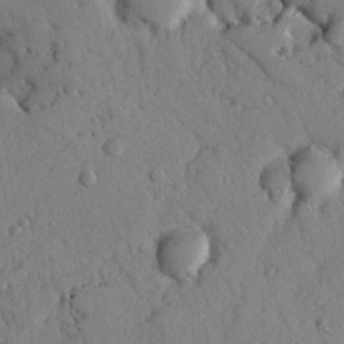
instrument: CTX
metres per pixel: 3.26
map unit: Nhu
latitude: 21.4616
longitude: -76.2711
